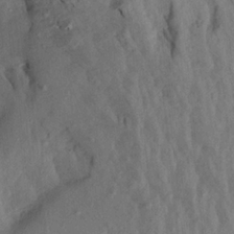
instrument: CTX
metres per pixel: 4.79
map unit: Aa
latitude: 20.0255
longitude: -147.4805
